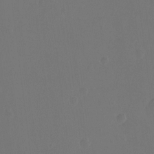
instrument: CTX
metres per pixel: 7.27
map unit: Hto
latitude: -13.1242
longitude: -41.1214
